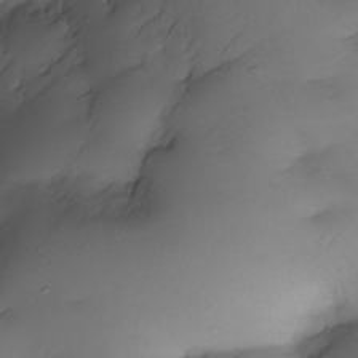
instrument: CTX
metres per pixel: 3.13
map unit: Nhe
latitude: -33.8045
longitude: -142.6680
